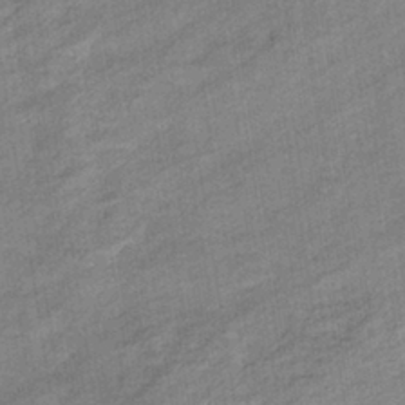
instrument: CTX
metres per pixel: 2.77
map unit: eHb
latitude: -37.5021
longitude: 77.9178
